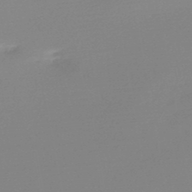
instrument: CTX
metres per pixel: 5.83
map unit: lHb
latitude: -48.4251
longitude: 65.3132
